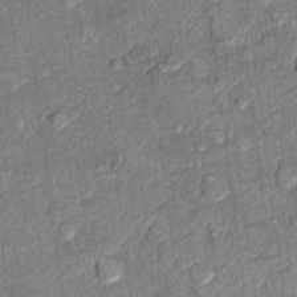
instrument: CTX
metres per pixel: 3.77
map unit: Hto
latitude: 10.4790
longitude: -37.5182
